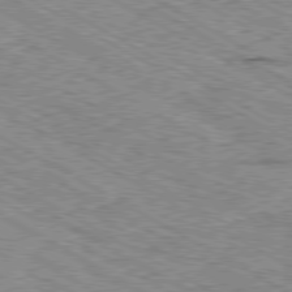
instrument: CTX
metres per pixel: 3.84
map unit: Ap
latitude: -80.5385
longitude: -48.7246
